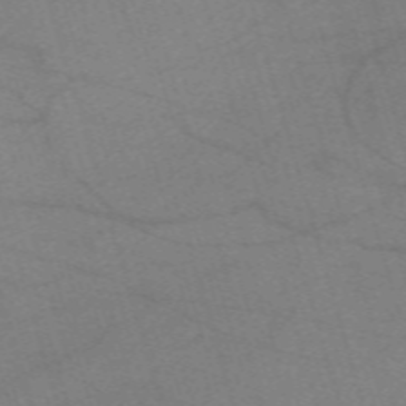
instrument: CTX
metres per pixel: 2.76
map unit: eHh
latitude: -61.6533
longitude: 54.3306
